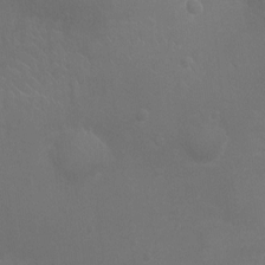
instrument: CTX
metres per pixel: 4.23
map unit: Ht
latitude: -4.1983
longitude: -17.7828
